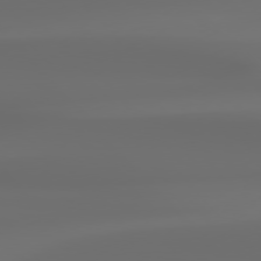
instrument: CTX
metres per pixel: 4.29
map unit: Hpe
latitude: 76.8758
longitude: -132.9136
